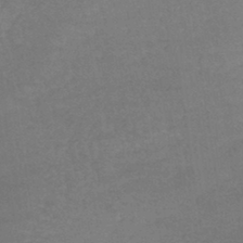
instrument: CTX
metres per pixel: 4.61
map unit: lHb
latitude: -40.6329
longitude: 66.7463
